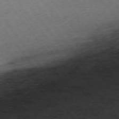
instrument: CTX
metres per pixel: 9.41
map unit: Ap
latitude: -74.0850
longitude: -73.7072
